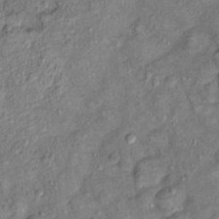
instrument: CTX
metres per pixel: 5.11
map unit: Ht
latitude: 10.4979
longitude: -37.9528
